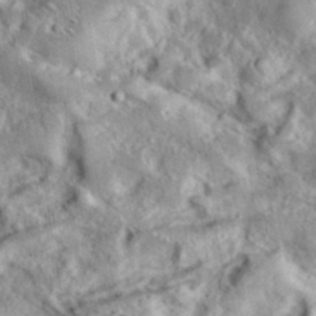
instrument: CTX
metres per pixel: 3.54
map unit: eHh
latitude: 36.7624
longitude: -60.8569
